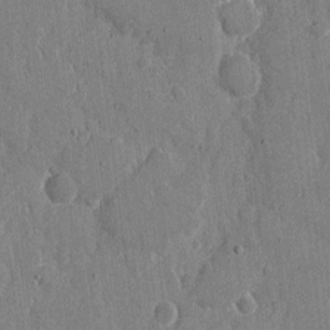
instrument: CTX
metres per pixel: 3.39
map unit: eHh
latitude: 8.6302
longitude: -67.9150
